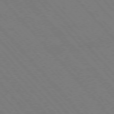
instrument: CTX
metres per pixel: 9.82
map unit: Hpe
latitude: -76.8030
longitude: -13.2348
